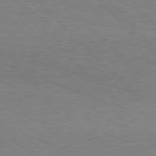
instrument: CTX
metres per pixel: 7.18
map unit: Hpe
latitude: 76.6490
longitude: -153.0459
